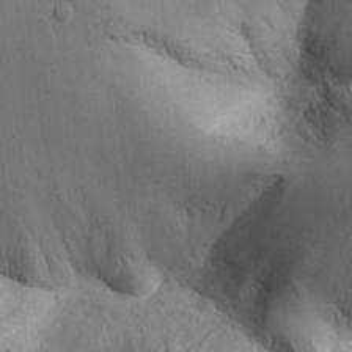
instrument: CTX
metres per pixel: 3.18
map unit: Aa
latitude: 25.2348
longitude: -128.0633
